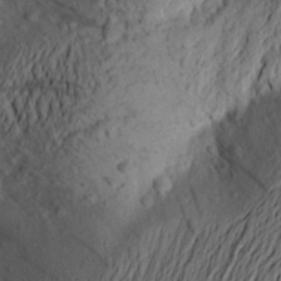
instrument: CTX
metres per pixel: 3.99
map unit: Aa
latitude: 22.9136
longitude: -149.3482
